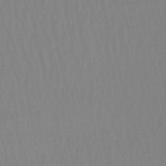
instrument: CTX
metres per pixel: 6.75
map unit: eHb
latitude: -49.8045
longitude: 68.3873
